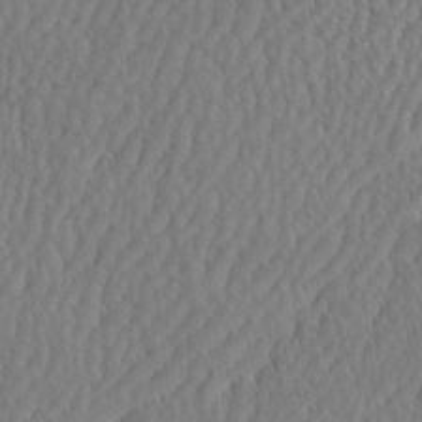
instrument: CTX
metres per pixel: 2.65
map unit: eHh
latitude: -3.5966
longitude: 15.0865
